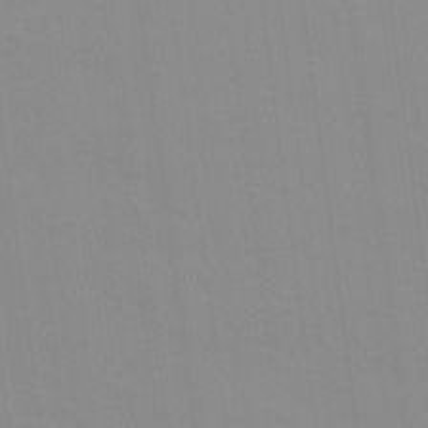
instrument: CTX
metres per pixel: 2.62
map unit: lAvf
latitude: 16.1956
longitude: -128.9514
